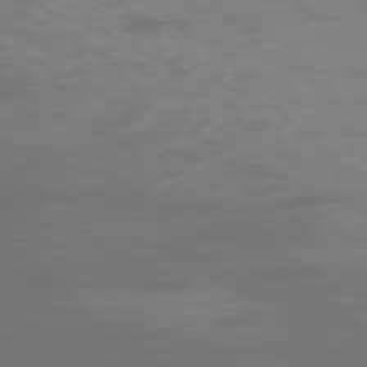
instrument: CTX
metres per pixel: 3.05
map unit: Ap
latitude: -76.1039
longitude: -74.0255
